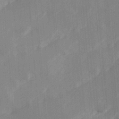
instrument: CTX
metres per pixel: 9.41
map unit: Hve
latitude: 31.3860
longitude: 148.9164
